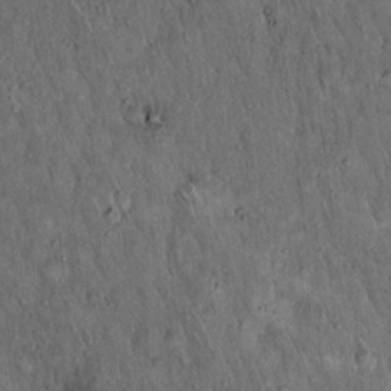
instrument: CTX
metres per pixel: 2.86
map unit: Hto
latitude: 15.5372
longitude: -58.9136
